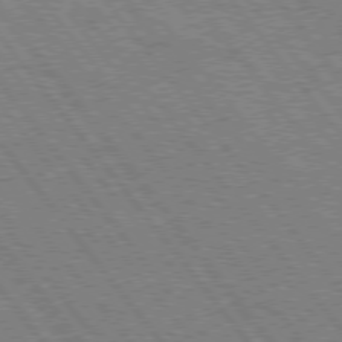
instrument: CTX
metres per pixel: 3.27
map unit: Hpe
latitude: 75.4426
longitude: -149.7072
